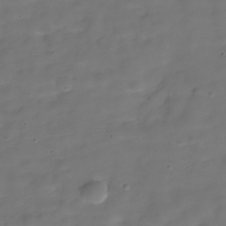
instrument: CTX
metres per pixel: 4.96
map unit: Hve
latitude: -30.3117
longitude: 92.5763
